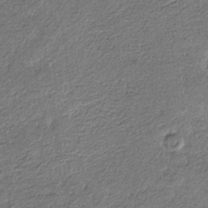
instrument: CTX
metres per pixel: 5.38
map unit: eHb
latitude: -30.7085
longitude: 68.9730
